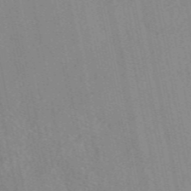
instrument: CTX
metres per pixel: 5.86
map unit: eAb
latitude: 48.9136
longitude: 106.8975
